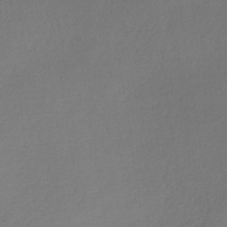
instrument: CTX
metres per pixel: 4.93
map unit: lHb
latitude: -36.5951
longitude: 68.9919
